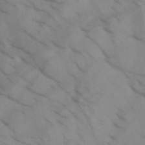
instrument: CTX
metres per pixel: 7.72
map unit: HNb
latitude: -45.1620
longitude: -41.2159
